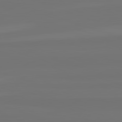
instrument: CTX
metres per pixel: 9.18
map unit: lApd
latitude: 82.5923
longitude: 152.5195
